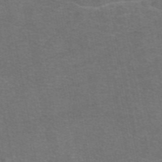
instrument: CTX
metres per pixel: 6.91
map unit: eAb
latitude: 47.4805
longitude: 105.5210
